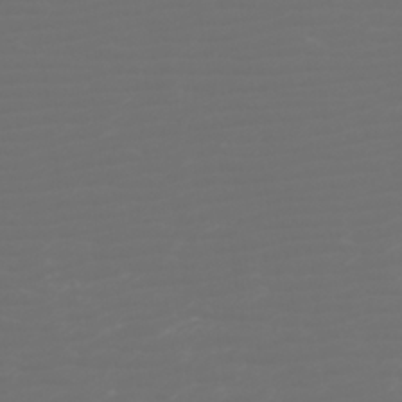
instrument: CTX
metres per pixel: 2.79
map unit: Htu
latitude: -6.1417
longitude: -74.1389
